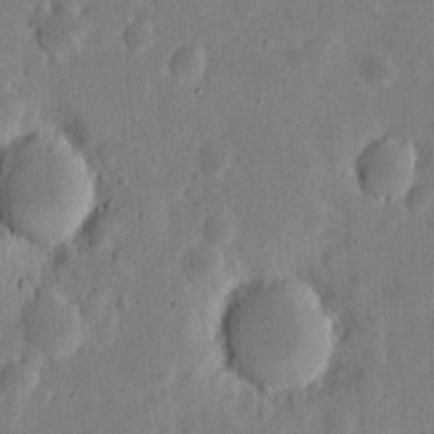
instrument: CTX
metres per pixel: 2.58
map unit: eHh
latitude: 6.6490
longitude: -70.7624
